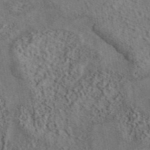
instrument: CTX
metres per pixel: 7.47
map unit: eAb
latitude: 43.7639
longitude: 115.6911
